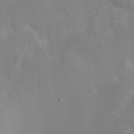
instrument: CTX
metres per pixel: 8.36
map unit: Ht
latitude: -12.7085
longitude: -24.8191
